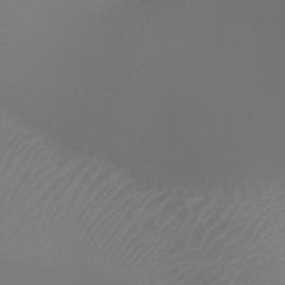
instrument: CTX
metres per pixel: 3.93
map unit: Ht
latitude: -2.8030
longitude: -61.3670
